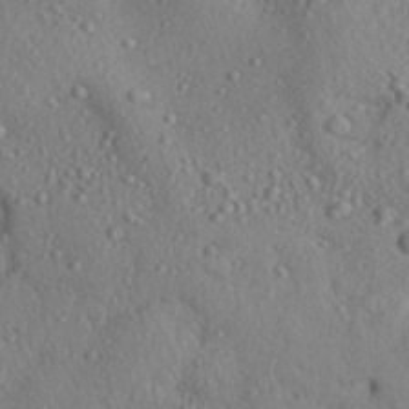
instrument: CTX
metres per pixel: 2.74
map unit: Aa
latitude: 31.5560
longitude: -145.5938
